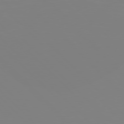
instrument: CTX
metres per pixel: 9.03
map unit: Hpe
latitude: 77.3292
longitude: -176.5357
